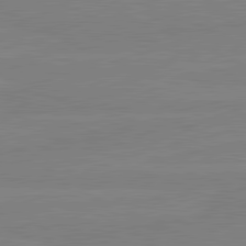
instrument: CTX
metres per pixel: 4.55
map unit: lApd
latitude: 81.2348
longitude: -179.1781
